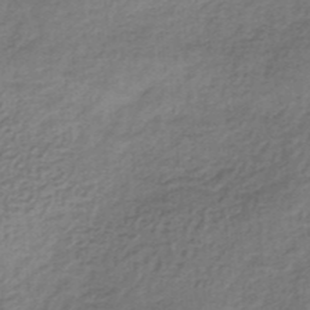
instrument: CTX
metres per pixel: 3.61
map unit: lHb
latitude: -35.8989
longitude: 60.6896
